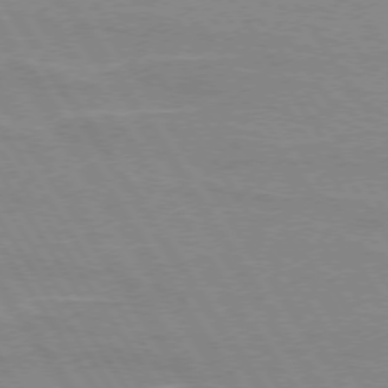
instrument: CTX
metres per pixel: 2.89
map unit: lApd
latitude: 73.1404
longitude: -56.5167
